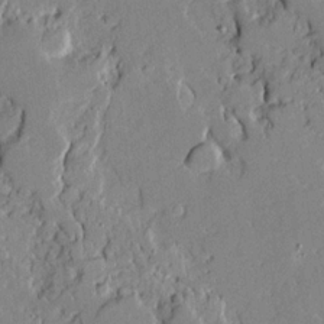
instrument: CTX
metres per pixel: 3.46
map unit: Ave
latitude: 18.2144
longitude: -128.2900
